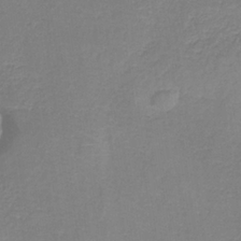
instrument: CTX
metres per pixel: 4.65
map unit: HNb
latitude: -33.9556
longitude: 55.1431
